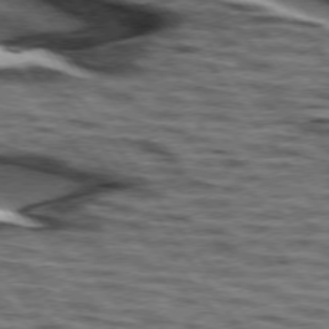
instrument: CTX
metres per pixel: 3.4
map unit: lApd
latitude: 74.4412
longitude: -53.6505
